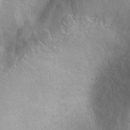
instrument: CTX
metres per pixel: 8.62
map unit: Ht
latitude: -2.6896
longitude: -15.9151
